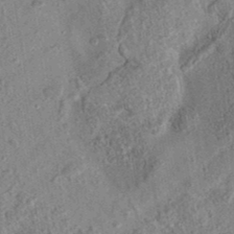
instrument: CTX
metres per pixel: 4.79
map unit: eAb
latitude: 36.4601
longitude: 112.1039
